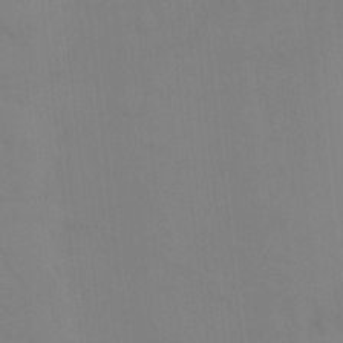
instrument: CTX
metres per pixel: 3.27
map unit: Ht
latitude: -15.5588
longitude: -51.5938
